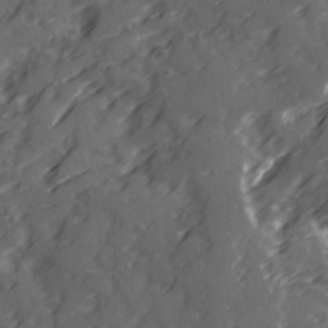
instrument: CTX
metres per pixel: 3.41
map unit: Ave
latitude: 20.4979
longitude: -131.4994
